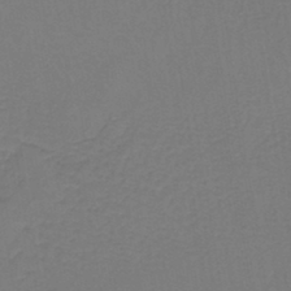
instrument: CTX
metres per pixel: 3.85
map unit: lHb
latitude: -42.4440
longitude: 64.2173
